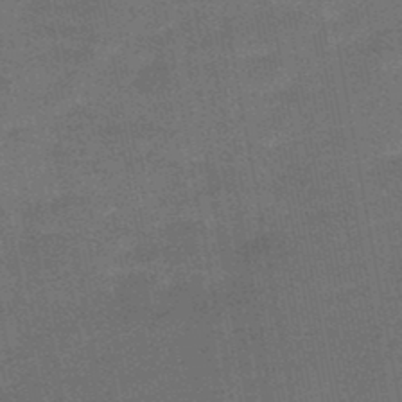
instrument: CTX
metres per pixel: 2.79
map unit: HNb
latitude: -47.4832
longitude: -39.1592
